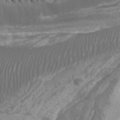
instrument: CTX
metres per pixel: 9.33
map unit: Htu
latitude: -6.4629
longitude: -75.2726
